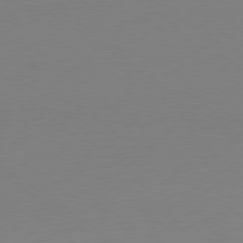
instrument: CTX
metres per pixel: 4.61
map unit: Ap
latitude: -79.2376
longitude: -97.7450
